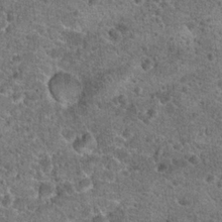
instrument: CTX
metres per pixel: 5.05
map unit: Hto
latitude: 19.6316
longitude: -42.4601
